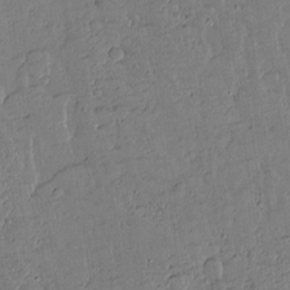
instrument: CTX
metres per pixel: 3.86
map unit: lAvf
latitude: 14.5168
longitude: -127.3482
